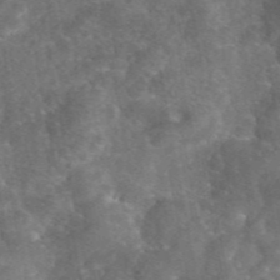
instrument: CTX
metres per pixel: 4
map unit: eAb
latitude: 45.8205
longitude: 116.5195
